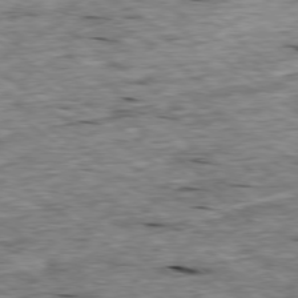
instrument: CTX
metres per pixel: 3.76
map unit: Ap
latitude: -78.8975
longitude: -88.0822
